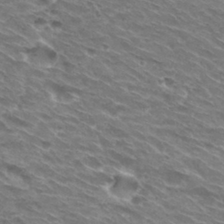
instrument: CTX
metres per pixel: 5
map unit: Hto
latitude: 30.1956
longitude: -42.7624
